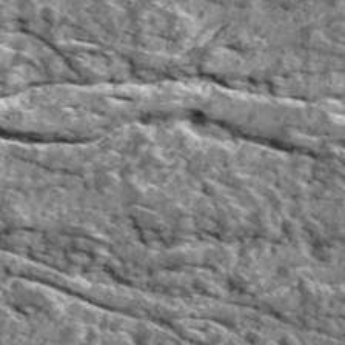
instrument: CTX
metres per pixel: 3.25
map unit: Ave
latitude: 18.5734
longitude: -134.7246
